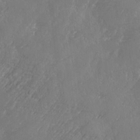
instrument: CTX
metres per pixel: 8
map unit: Ave
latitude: 1.8205
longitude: -111.4993
